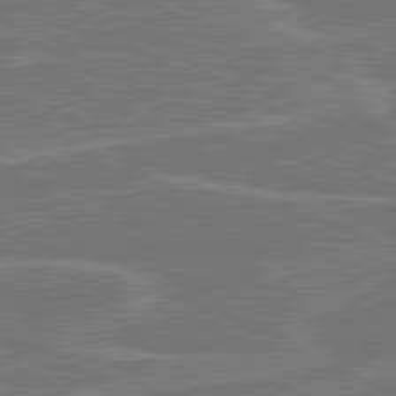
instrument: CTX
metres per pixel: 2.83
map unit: lApd
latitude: 80.6868
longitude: 119.4077
